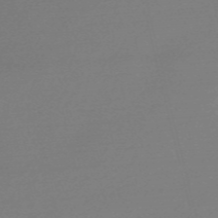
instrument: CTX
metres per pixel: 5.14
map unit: Nve
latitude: -56.5007
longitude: 62.7841
